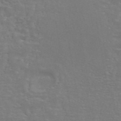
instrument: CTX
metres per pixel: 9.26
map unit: ANa
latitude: 44.7813
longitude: 26.0472
